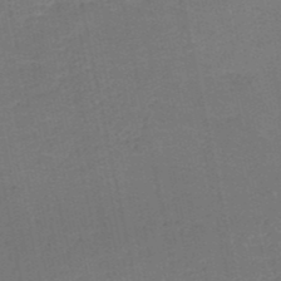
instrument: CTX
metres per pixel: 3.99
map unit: HNb
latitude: -50.6707
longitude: -48.9892
